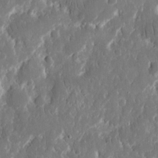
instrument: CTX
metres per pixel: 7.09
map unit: eHh
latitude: 12.8002
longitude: -72.3468
